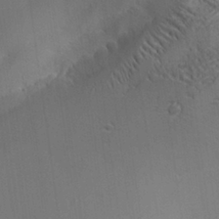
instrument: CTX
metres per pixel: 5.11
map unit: Aa
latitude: 26.7624
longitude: -131.0459
